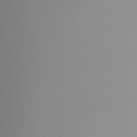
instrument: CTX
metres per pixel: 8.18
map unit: Nhu
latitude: -5.4643
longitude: -94.0255
